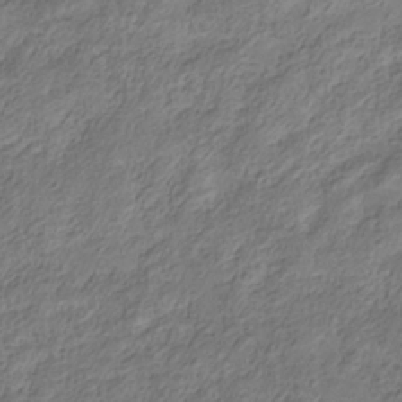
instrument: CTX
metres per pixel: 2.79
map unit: Hve
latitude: -34.5007
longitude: 88.5951
